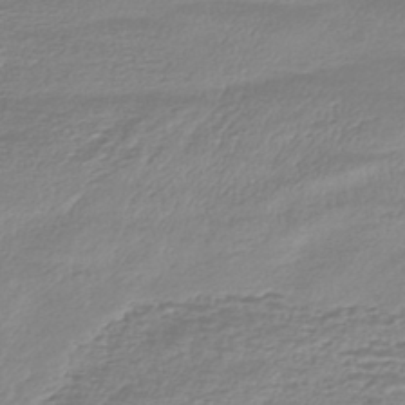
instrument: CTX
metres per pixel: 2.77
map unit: HNhu
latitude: -44.1606
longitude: 98.9353
